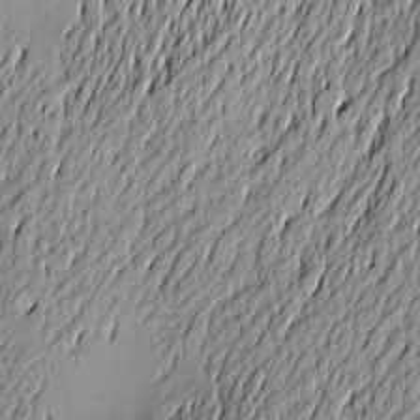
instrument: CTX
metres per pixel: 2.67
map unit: Hve
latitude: -9.8611
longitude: 174.2550
